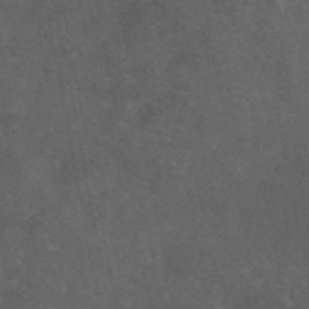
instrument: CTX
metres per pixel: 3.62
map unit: eAb
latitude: 46.7813
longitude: 125.5210
